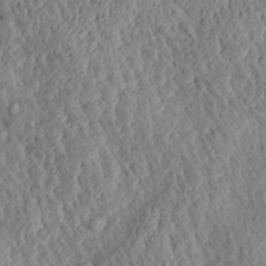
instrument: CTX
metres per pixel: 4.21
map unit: Aa
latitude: 30.0822
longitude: -137.5182
